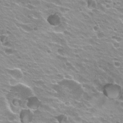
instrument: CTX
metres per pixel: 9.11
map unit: Hto
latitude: 22.5924
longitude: -32.3089
